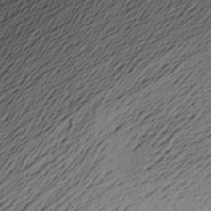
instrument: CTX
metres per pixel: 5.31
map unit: Aa
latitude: 20.1767
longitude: -144.0444
